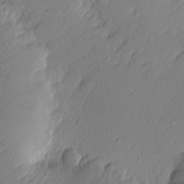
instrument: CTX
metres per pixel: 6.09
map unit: Nhu
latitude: 1.8772
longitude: -76.3089
